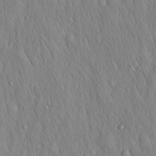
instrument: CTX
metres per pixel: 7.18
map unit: Hto
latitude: 16.4979
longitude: -58.2334
